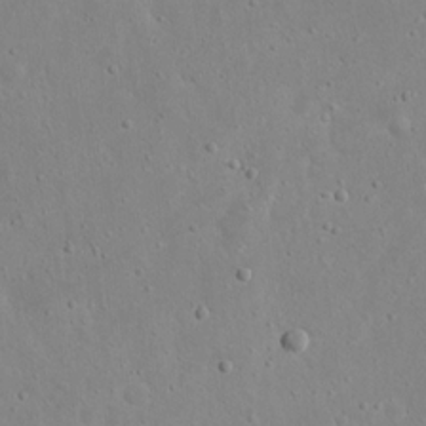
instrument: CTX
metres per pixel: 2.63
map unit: eHh
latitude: 17.5371
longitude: -71.0458
